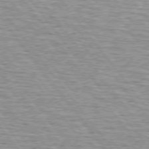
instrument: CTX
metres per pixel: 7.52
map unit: lApd
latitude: 75.0836
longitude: -76.0255
